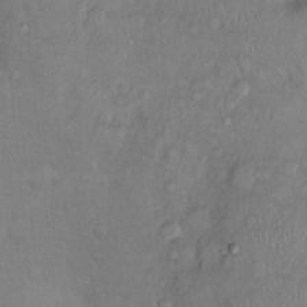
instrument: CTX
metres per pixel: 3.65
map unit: Ht
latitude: 0.4601
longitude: -13.9339
